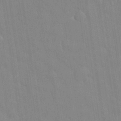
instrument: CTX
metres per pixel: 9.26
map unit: eHh
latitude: 32.9325
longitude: -60.1955
